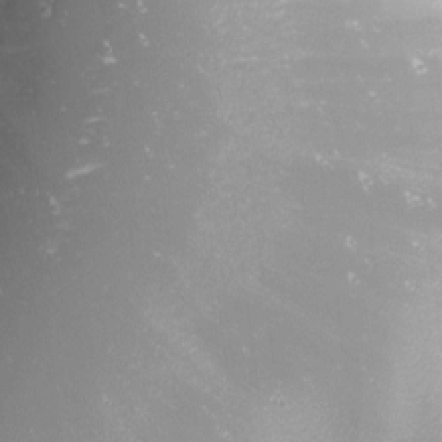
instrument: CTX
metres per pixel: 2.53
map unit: Nhu
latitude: -1.2565
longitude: -81.1214
